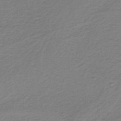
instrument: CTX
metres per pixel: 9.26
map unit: HNb
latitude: -38.3495
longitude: 53.2753
